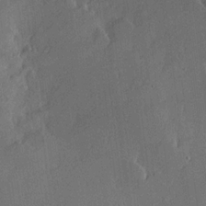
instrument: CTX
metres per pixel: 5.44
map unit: Hve
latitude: 17.8961
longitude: 150.5007
